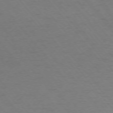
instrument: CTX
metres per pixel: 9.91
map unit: Ap
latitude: -75.5588
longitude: -69.4238
